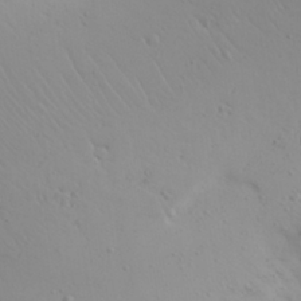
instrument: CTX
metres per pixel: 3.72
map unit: Aa
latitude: 29.1214
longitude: -146.5357
